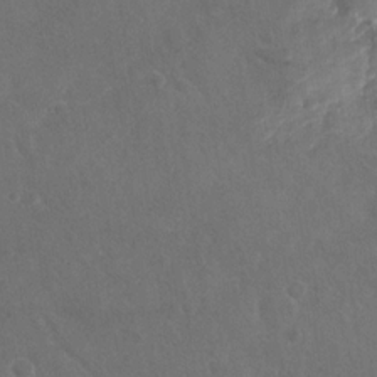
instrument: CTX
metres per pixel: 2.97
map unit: Nhu
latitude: -29.3510
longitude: -62.0444
